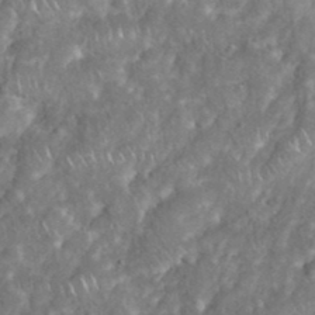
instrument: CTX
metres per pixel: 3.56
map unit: eHh
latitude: 38.1956
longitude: -58.6491
